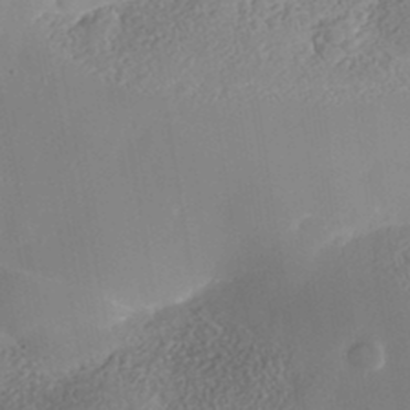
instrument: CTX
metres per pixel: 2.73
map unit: Nhe
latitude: -38.4251
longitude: -148.5168
